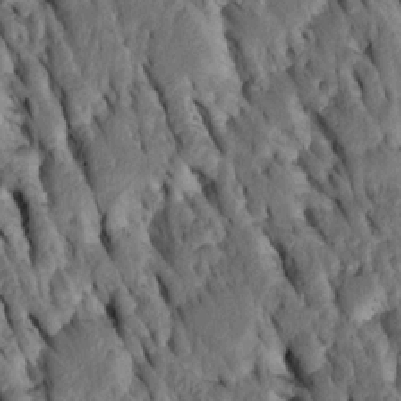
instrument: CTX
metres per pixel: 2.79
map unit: Htu
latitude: -2.9352
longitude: 151.2564
